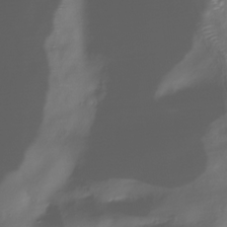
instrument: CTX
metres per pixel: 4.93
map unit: Hve
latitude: -30.3495
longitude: 94.3684
